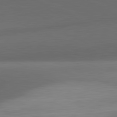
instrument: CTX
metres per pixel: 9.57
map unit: lApd
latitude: 81.6127
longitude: 133.1809
